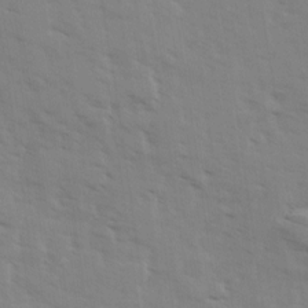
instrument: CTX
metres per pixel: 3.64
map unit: Ave
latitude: 13.9528
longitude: -103.0647
